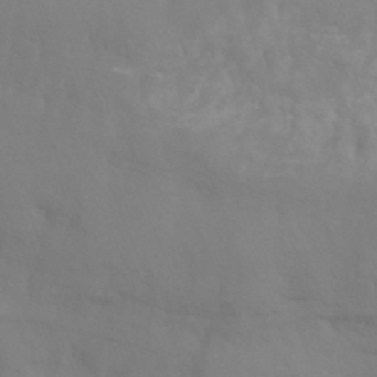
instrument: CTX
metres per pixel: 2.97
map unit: Nhu
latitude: -14.0661
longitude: -55.9339
